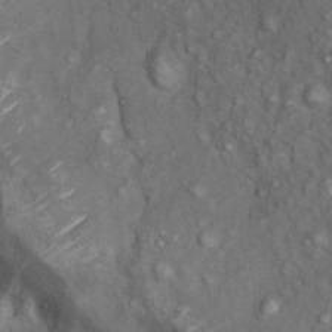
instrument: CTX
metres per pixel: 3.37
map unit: Nhu
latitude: 9.7639
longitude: -23.7827
